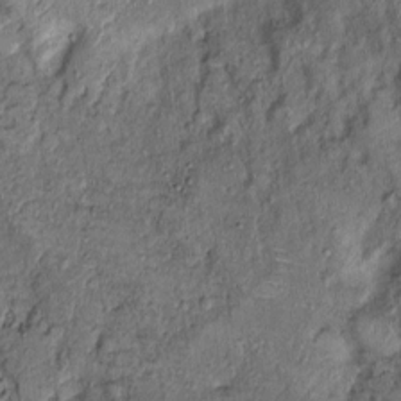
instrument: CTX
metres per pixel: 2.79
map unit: Ht
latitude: -1.6533
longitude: -14.0822
